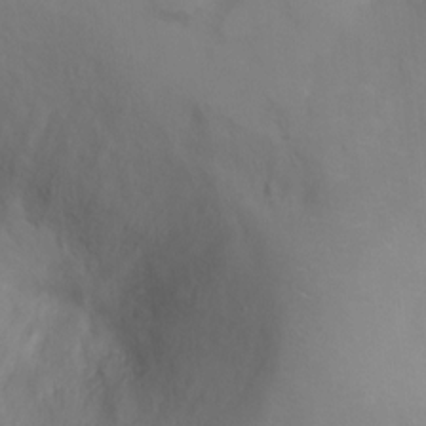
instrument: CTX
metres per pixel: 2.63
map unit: Ht
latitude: -1.7289
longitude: -33.5371
